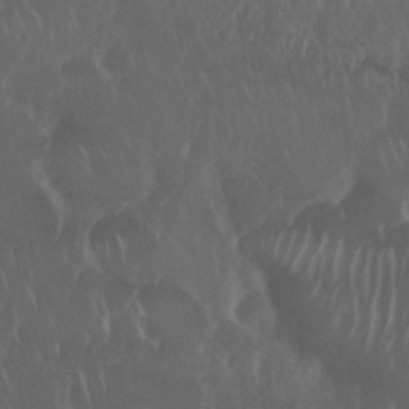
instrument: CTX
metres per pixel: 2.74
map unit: Nhu
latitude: 29.5938
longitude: -57.1025
